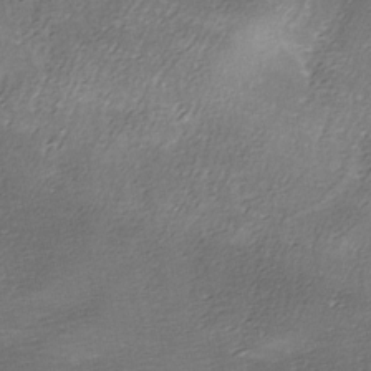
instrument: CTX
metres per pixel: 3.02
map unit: Ave
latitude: -7.4832
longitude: -122.9325
